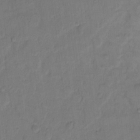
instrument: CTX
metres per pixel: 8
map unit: Hto
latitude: 7.8394
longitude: -61.2915
